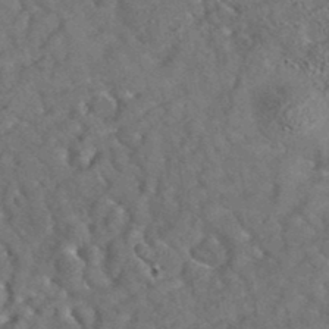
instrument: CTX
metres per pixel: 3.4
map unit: eAb
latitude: 35.1781
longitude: 111.9745
